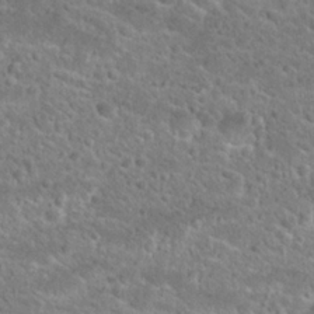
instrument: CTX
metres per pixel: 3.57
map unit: Hto
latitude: 24.6679
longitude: -49.6694
